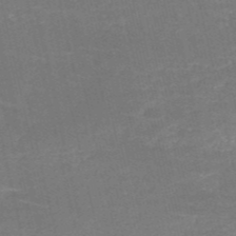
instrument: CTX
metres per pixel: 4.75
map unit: HNb
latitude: -51.4643
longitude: -48.8569
